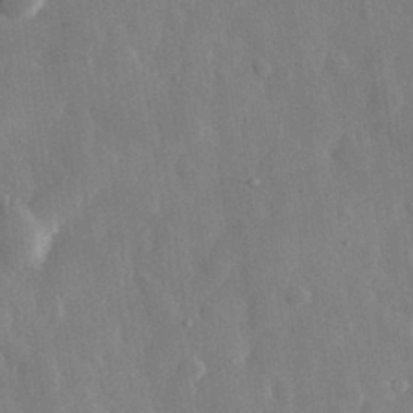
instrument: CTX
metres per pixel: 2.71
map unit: eHh
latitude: 29.6694
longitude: -79.3860
